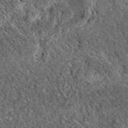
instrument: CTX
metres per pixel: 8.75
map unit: eAb
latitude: 37.6316
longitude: 110.4062
